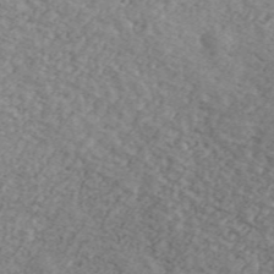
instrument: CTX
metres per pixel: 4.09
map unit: Ave
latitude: 41.1781
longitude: -110.4412
